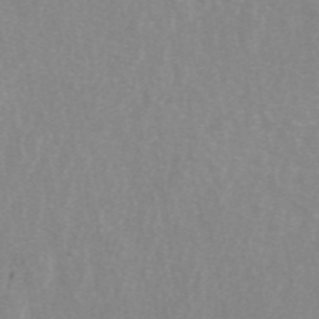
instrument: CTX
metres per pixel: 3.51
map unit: ANa
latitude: 45.4426
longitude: 28.6896
